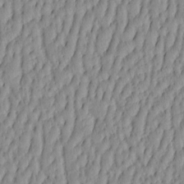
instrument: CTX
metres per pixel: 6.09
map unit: HNhu
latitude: -4.1983
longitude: 14.0094
